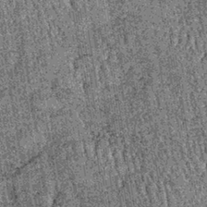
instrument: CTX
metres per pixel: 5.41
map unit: lHb
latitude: -38.4629
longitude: 67.3510
